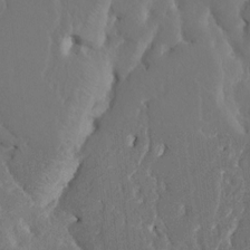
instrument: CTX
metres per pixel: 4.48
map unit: HNhu
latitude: 6.4034
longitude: -6.3467
